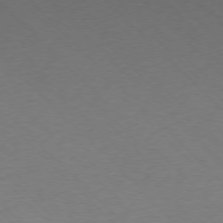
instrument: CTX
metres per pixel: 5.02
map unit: Ap
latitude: -77.2187
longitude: -85.5749
